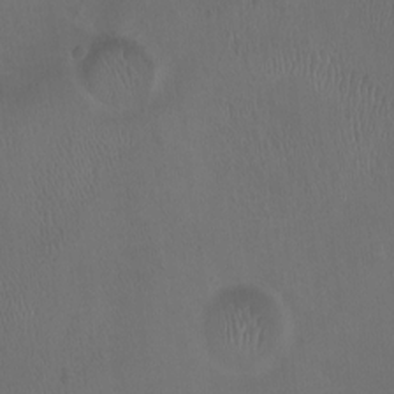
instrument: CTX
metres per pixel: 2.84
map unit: Nhu
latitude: -12.6330
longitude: -41.5749
